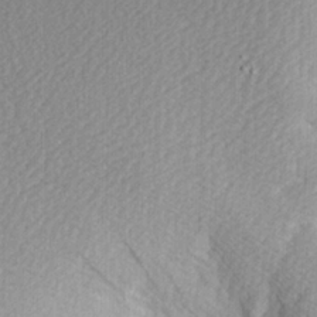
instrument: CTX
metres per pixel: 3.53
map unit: Hve
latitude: 2.1578
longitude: -123.6694
